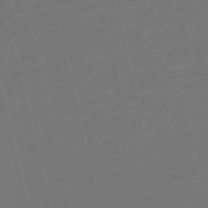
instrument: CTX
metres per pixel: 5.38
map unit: eHb
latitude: -47.5777
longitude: 86.7274
